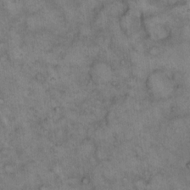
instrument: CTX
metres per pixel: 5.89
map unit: eHh
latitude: 14.6869
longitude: -64.6113
